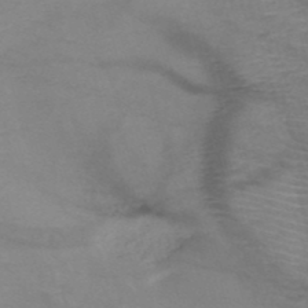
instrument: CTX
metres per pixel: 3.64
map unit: HNb
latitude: -49.6722
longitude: -46.4790
